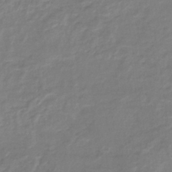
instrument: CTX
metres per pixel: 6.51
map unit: lHb
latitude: -37.1431
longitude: 73.5777
